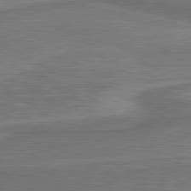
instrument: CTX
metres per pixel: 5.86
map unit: lApd
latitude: 81.3104
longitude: 172.4251
